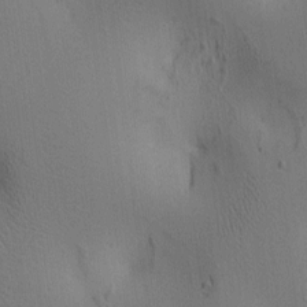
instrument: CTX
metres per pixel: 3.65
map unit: lAa
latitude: 6.2334
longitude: -114.4223
